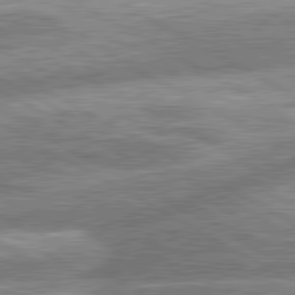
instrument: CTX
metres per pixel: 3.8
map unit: lApd
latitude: 80.9514
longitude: -165.4426
